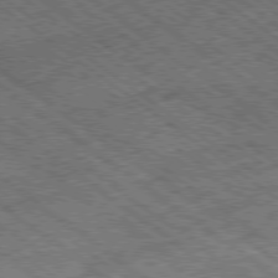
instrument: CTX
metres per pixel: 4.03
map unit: Ap
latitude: -79.4832
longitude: -50.9702
